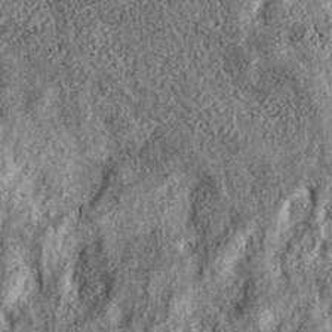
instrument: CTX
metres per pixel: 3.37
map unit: eAb
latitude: 37.0458
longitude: 106.9919
